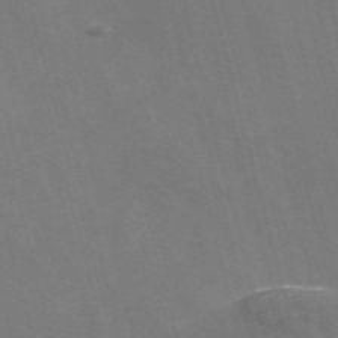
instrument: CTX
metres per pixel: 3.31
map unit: Nve
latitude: -57.7855
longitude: 64.5952
